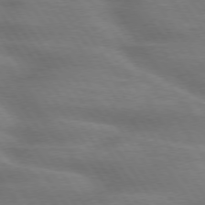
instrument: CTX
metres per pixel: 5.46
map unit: lApd
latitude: 75.1592
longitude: -59.1403
